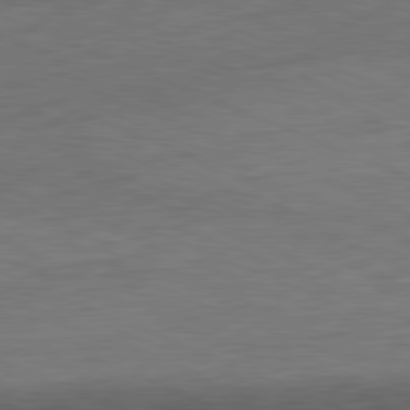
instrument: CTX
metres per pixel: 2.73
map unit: Ap
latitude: -81.8612
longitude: -84.2334
